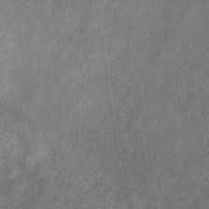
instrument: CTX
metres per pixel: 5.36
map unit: eHb
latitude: -31.3887
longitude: 71.5777
